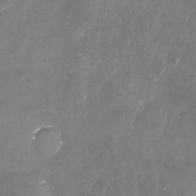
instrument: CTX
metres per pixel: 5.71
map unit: Nhu
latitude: -22.8975
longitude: -57.7449
